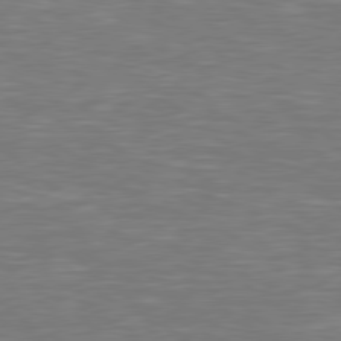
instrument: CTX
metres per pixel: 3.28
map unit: Hpe
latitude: 79.0270
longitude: -125.7071
